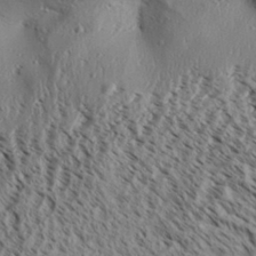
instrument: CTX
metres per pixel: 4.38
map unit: Aa
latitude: 31.2159
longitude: -137.8395
